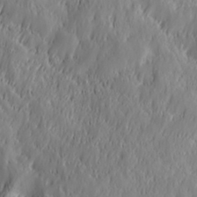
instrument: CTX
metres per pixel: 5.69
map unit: Hve
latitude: 32.2334
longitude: 149.3699
